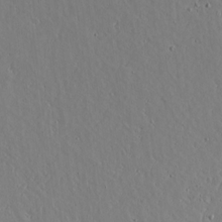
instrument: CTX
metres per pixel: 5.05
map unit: lAvf
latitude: 16.5924
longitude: -126.7435
